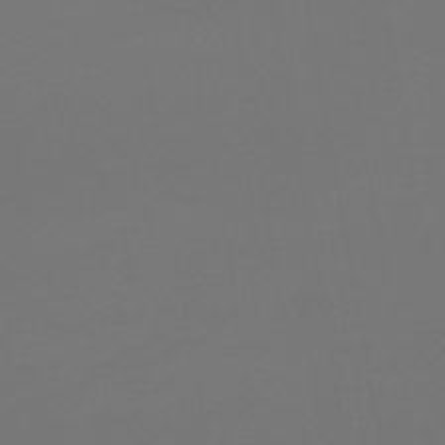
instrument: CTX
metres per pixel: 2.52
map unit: lHb
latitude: -43.3131
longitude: 63.9367
